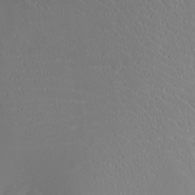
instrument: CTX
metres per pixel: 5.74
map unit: Ht
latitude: -4.5007
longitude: -16.4790
